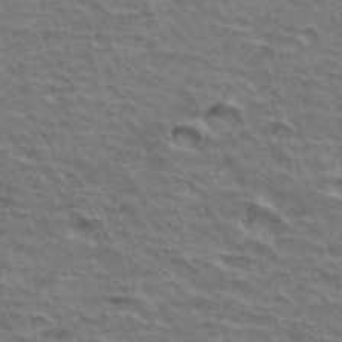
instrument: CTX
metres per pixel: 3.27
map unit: Hto
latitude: 35.5560
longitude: -44.0633
